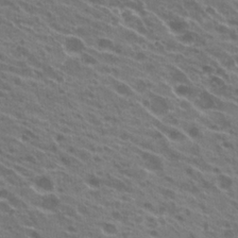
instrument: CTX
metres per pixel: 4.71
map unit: Hto
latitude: 23.8961
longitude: -38.7624
